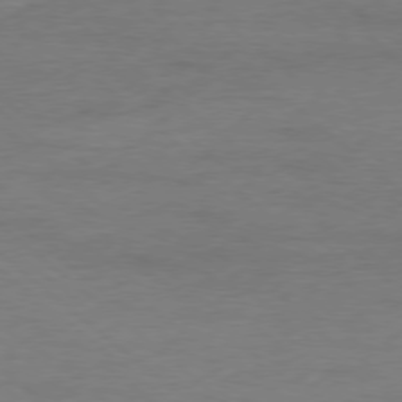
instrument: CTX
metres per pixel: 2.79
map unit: Ap
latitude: -78.5384
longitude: -87.5749
